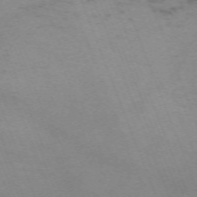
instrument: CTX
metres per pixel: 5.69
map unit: Nhu
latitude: -67.8422
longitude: 40.2172
